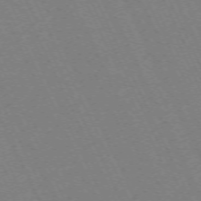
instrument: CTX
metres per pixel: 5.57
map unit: Hpe
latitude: -71.1809
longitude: 12.9164
